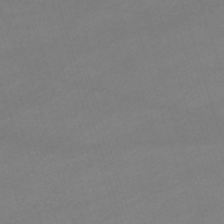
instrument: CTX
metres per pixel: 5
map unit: lHb
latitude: -46.8975
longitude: 63.3698
